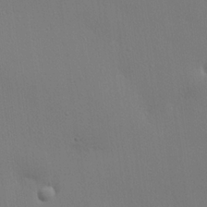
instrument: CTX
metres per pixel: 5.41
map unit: lHvf
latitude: 22.2900
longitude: 141.1809
